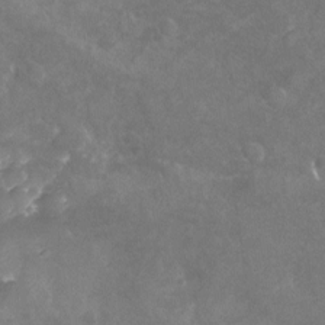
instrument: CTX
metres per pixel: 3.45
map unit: Nhu
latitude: -24.7841
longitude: -57.4048
